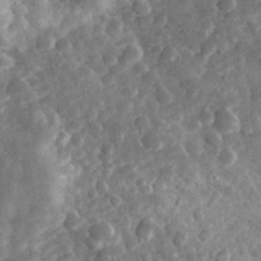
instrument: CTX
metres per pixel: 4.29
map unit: eHh
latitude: 31.0837
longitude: -69.7261
